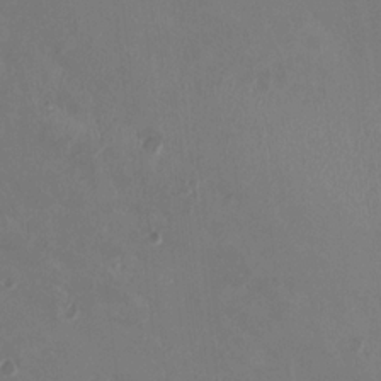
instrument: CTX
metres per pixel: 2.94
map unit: HNhu
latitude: -2.3873
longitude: -1.2537
